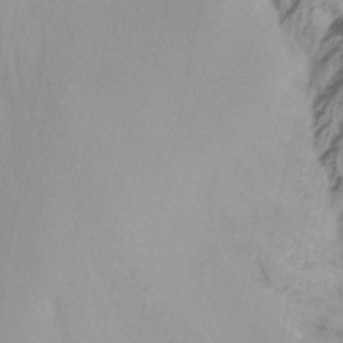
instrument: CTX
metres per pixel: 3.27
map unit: Nhu
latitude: -14.6330
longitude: -53.4805
